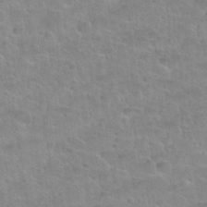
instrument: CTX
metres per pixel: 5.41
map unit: Nhu
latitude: 32.0633
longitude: -51.8772
